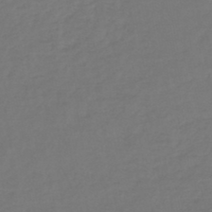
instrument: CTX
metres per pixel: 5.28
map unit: lHb
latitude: -45.4077
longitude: 68.4629
